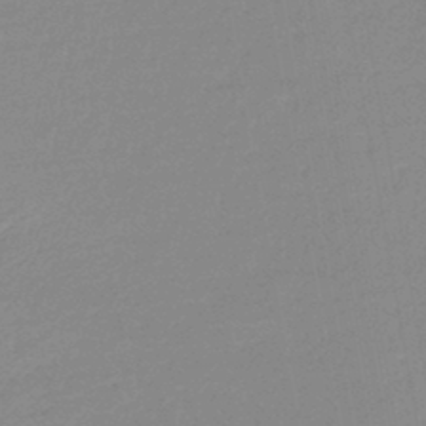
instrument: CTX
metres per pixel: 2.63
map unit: lHb
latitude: -44.1228
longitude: 60.0850
